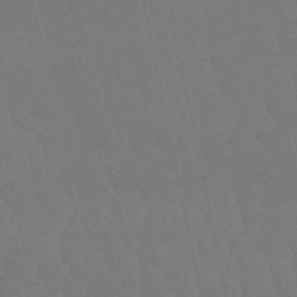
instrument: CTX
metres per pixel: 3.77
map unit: eHb
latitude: -50.5763
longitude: 71.2376
